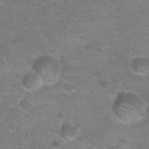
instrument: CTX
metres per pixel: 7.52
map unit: Hto
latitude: 22.6679
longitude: -50.1011
